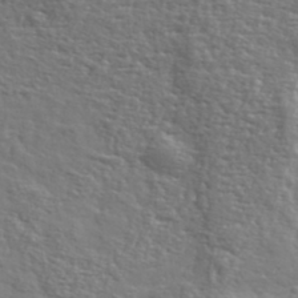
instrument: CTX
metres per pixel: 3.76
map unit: eHh
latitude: 36.8758
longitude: -82.3278
